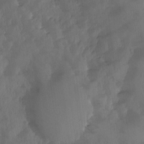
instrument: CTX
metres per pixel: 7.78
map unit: Ave
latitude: -10.3495
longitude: -118.2900
